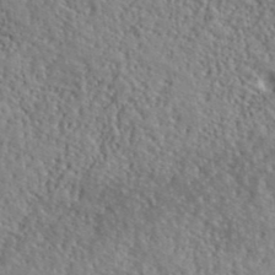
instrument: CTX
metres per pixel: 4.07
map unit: lHvf
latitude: 40.6112
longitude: -88.9136
